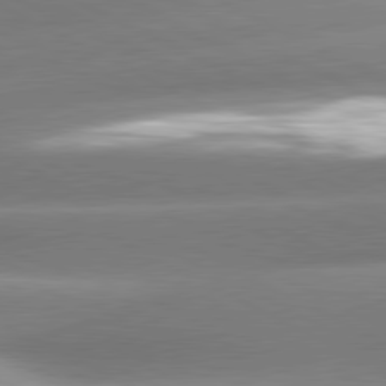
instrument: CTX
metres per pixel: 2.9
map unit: lApd
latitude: 80.7246
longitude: -158.8569
